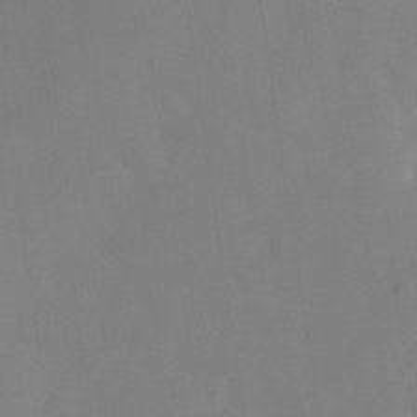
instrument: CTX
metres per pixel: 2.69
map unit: Hve
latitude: -32.1606
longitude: 93.8611
